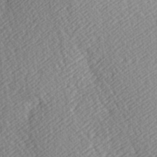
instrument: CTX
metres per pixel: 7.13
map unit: Hve
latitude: 3.1592
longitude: -123.9339
